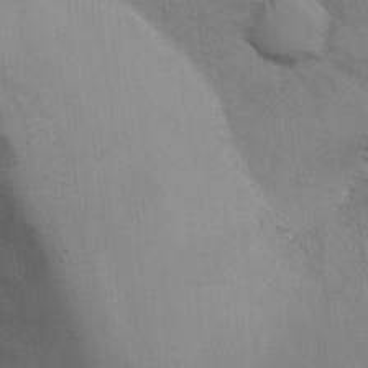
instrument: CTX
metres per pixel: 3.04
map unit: Hto
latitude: 12.4034
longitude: -56.6112
